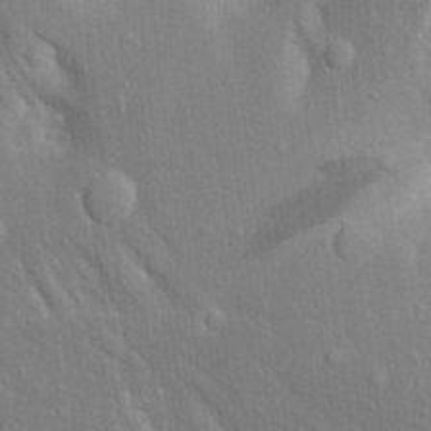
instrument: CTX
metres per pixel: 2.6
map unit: Aa
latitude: 18.2711
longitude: -149.4426
